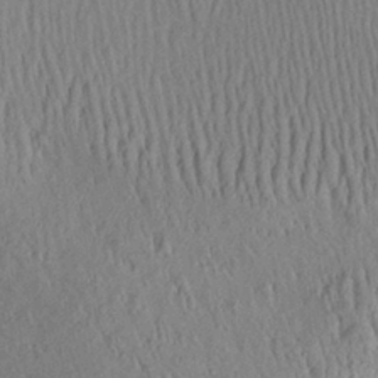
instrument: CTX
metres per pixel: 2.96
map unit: Aa
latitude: 28.2333
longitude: -135.9150
